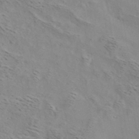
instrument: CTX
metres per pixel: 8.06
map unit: Ave
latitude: 18.8002
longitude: -140.2144
